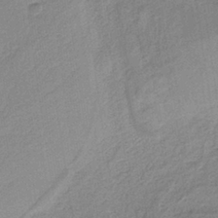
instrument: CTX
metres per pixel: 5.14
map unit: HNb
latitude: -36.4629
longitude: 56.9353
